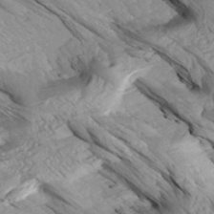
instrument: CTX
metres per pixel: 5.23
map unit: Aa
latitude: 27.1025
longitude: -133.7072
